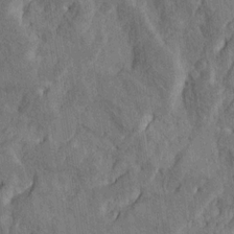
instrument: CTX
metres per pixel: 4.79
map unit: Htu
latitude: -4.1228
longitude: -177.6883
